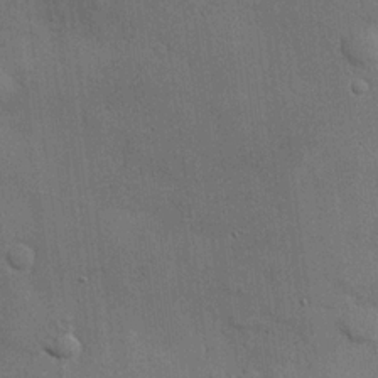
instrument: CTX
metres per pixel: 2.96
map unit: Hve
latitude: 19.2159
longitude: 151.2565
